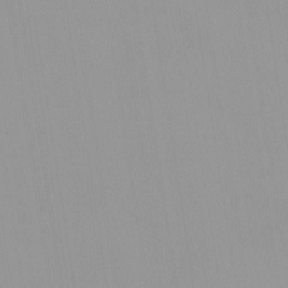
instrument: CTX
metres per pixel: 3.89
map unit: HNhu
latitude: -0.1795
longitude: -5.9717
